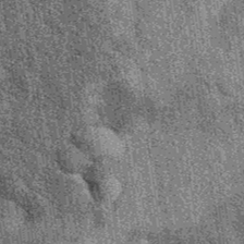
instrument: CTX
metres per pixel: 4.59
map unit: eAb
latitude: 38.0255
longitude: 107.8611
